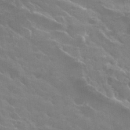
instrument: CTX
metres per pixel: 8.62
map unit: Hto
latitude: 30.1200
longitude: -43.9906
